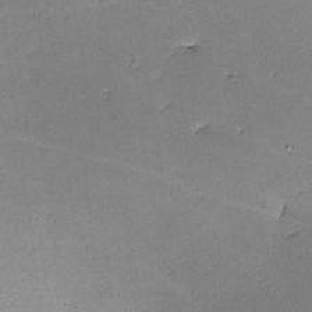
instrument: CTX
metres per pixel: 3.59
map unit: lHvf
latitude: -11.0298
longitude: -103.0458
